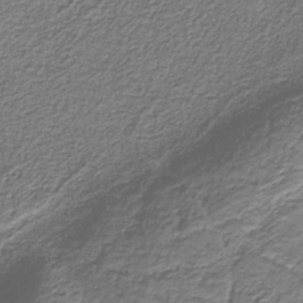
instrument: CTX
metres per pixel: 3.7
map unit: eAb
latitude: -38.1417
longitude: 53.0864
